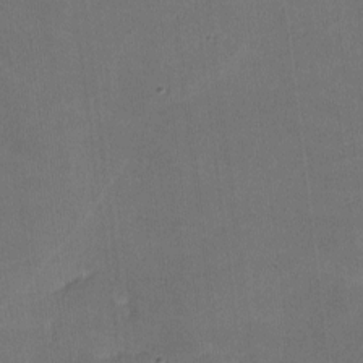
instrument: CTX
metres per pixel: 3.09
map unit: lHvf
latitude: -10.5952
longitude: -101.3104
